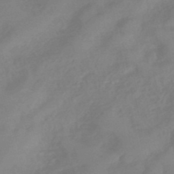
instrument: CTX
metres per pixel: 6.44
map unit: eHb
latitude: -45.5021
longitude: 85.4643
